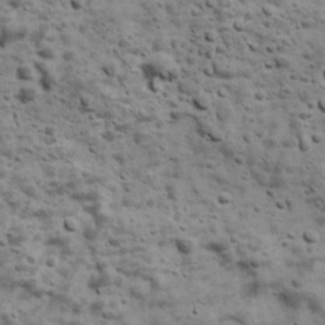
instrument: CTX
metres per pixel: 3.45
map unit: Ave
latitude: 16.9514
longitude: -134.0444
